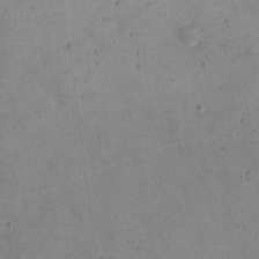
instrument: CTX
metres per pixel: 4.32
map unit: eHh
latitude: 22.1011
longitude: -66.0444
